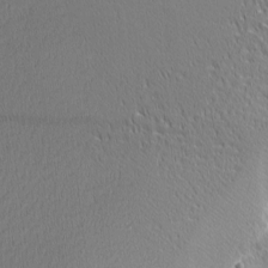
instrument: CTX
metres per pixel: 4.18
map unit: Nhu
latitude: 1.2726
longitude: -78.3656
